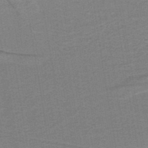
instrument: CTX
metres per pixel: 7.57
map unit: HNb
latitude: -38.7085
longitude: 54.5574
